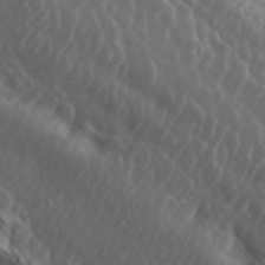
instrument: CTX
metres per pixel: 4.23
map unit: ANa
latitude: 45.7449
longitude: 23.3510
